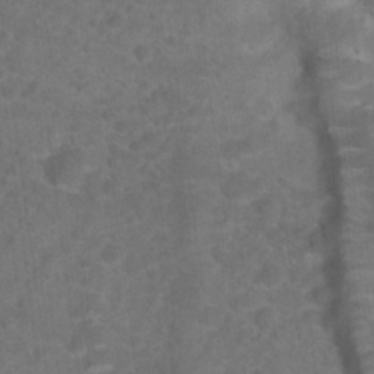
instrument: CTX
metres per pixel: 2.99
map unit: Hto
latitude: 19.1025
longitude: -38.8569
